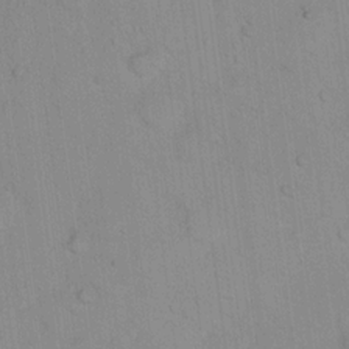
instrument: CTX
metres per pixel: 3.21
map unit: Ht
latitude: 14.7436
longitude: -39.7450
